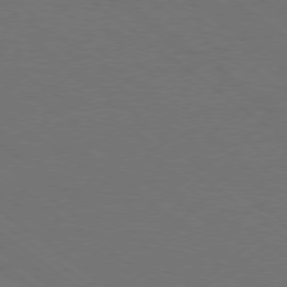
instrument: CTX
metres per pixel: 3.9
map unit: Ap
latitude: -79.2565
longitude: -54.4412
